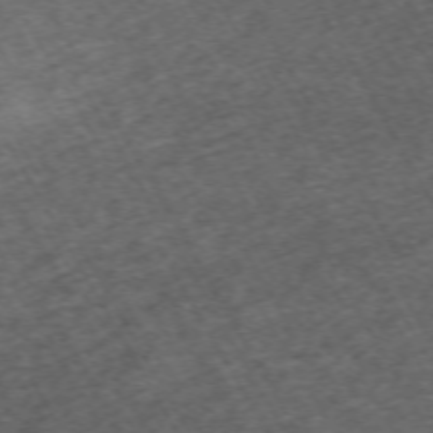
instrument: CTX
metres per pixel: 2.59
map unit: Hpe
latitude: -70.9353
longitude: 16.8219
